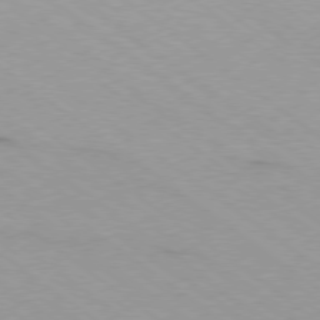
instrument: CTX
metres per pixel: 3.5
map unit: Ap
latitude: -79.1809
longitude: -99.7638
